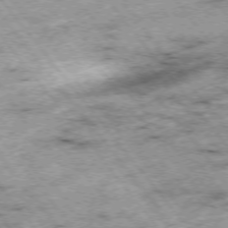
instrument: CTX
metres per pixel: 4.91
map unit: Hpe
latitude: -75.9556
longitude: -18.8947
